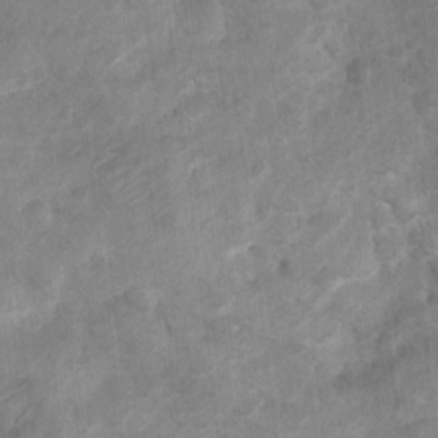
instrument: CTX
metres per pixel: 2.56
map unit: Ht
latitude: 2.7624
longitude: -26.9325
